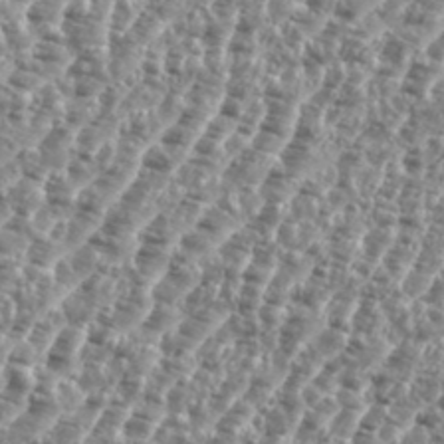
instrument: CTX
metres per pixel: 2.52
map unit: eHh
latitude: 35.3103
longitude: -135.2726
